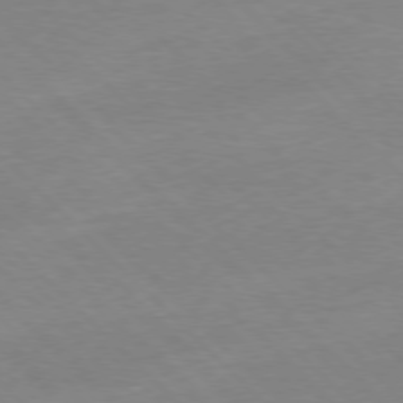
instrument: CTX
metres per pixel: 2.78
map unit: Ap
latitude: -77.8044
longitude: -87.2915
